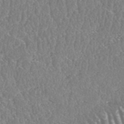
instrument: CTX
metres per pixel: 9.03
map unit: HNhu
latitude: -48.4062
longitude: 30.0094
